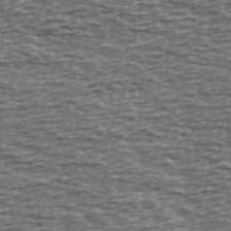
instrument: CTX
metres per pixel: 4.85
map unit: Ave
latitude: 39.4993
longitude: -113.0080
